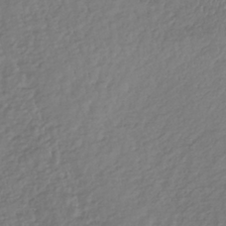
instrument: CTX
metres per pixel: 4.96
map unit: lHb
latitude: -37.7477
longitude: 69.7855
